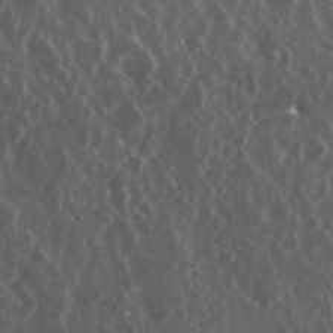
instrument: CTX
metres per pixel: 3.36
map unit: eHh
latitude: 34.6490
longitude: -58.3278
